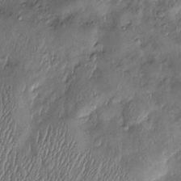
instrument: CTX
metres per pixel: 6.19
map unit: Htu
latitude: -6.8030
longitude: 159.9745
